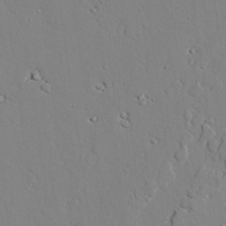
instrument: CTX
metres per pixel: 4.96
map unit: lAvf
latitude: 25.8394
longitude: -110.5735
